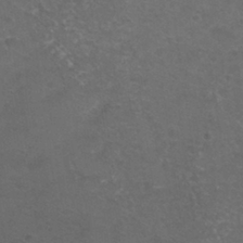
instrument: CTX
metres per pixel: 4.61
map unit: Nhu
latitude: 29.0080
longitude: -50.1200
